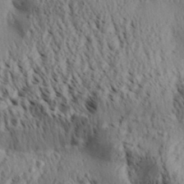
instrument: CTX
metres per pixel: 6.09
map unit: Aa
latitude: 30.4412
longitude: -137.9528
